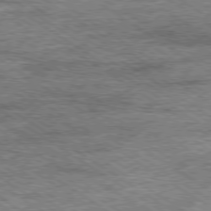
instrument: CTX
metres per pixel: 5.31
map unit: Ap
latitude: -79.9178
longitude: -78.8758
